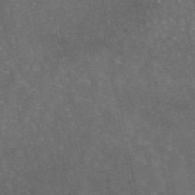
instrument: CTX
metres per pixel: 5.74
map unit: eAb
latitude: 45.1781
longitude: 123.1998
